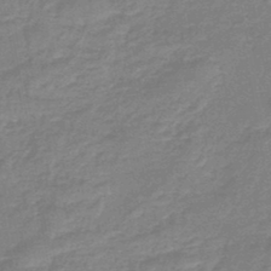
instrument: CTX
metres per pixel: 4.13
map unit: eHb
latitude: -45.1242
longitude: 82.1039
